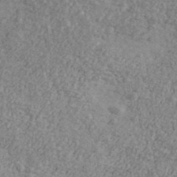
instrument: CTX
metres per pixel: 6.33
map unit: Ave
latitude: 41.3103
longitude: -111.2726
